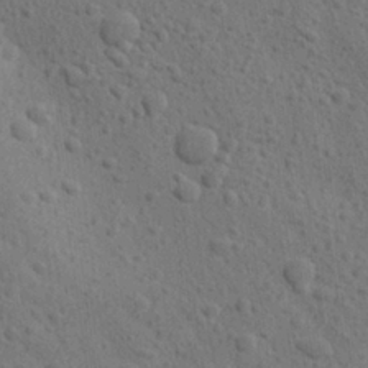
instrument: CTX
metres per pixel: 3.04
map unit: Aa
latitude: 27.1970
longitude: -143.6316
